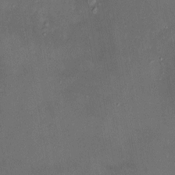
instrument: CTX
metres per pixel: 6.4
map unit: HNhu
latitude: 4.8569
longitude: 14.2551
